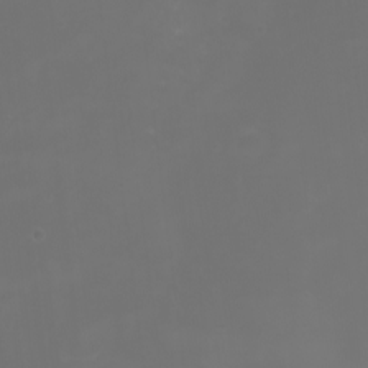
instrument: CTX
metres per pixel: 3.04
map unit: Nhu
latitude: -2.0849
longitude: -76.9702
